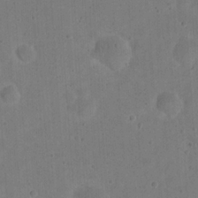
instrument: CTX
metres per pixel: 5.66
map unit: eHh
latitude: 20.8380
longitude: -63.0648
